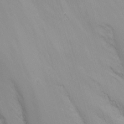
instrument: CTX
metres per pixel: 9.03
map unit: Nhu
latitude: -14.4629
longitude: -63.0837
